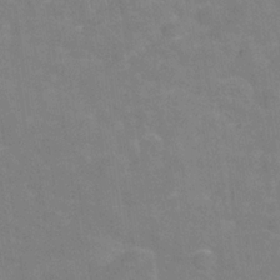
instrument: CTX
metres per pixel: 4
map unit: Hve
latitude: -31.5021
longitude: 95.2187
